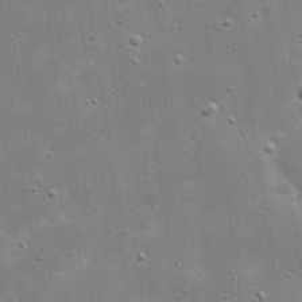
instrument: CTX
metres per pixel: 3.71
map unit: eHh
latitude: 21.3293
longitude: -67.1403
